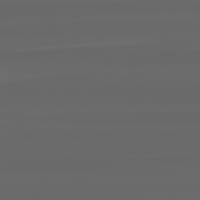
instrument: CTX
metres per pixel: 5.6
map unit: lApd
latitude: 82.4412
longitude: -169.7261
